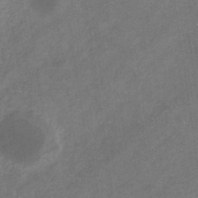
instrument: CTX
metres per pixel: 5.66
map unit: eHb
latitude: -31.5210
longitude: 71.4266
